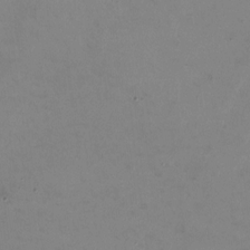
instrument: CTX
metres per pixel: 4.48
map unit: HNhu
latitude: -1.2187
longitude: -4.5546
